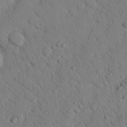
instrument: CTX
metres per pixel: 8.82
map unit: Nhu
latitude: 22.1011
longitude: -76.0822
